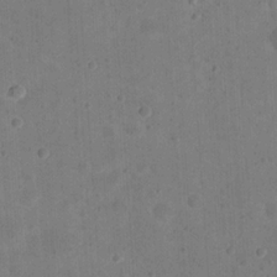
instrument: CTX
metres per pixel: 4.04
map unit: eHh
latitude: 20.7058
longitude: -63.2348
